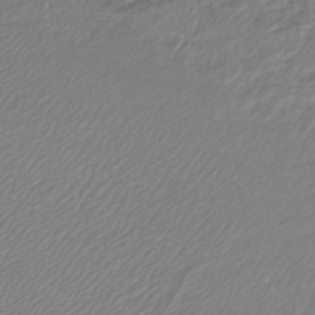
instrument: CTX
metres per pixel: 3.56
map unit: lHb
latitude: -41.8233
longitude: 61.8233
